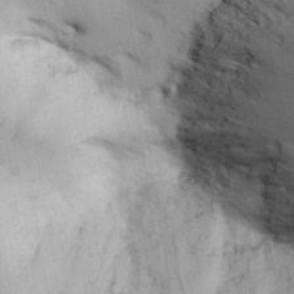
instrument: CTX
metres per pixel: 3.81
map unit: Nhu
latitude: 27.4993
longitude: -71.3859
